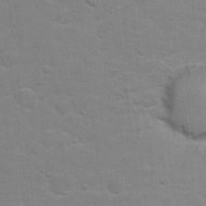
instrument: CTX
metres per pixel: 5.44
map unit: Hto
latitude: 17.3482
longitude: -38.4412
